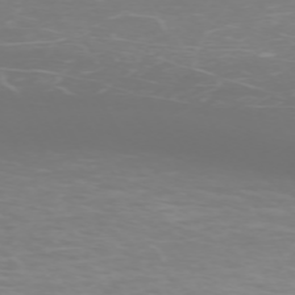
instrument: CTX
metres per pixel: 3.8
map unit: Hpe
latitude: -71.5966
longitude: 10.0283
